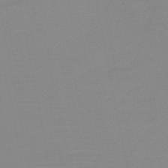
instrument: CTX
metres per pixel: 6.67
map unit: HNb
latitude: -45.7478
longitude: -44.1578
